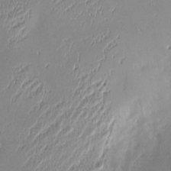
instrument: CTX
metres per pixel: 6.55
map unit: Nve
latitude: -8.8975
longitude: 173.1053
